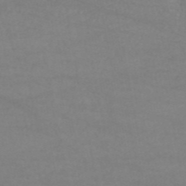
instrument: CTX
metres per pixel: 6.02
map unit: HNb
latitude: -53.6721
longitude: -34.4601
